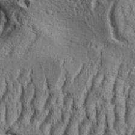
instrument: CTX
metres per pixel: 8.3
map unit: Aa
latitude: 33.8583
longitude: -136.8380
